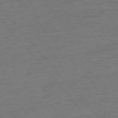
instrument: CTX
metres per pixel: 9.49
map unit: Ap
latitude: -76.9353
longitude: -96.3278
